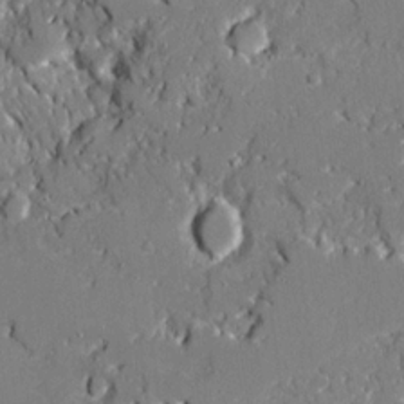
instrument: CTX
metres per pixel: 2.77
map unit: Ave
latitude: 19.5938
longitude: -127.9150
